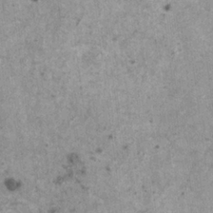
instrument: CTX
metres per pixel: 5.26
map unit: HNhu
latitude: 0.9702
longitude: 4.4629
